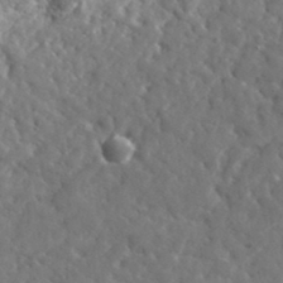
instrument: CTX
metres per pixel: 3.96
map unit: lHvf
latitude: 35.2914
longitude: -86.7057
